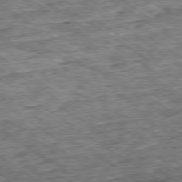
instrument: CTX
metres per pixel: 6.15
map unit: Ap
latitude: -79.3698
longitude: -85.0270
